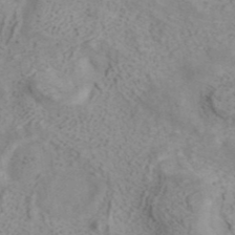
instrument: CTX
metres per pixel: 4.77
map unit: ANa
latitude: 41.1025
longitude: 15.3888
